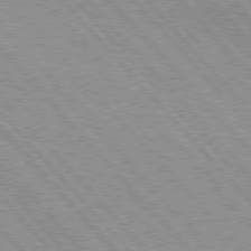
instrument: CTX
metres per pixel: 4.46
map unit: Hpe
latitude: 75.9339
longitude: -150.9891
